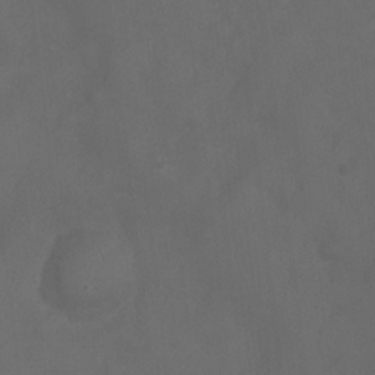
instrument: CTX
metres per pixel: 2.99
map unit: Ht
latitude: 1.0647
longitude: -22.1767
